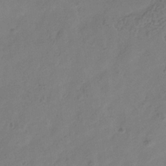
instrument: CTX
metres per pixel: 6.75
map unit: Hve
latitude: -34.3117
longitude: 90.1984
